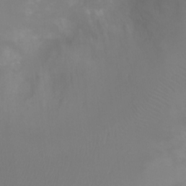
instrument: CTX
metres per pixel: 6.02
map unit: Ht
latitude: -8.1606
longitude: -27.7450
